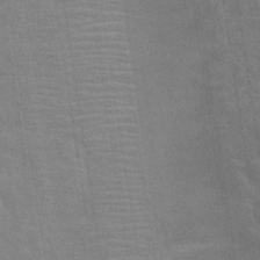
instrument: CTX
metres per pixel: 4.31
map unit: Hto
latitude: 34.9324
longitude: -51.9339
